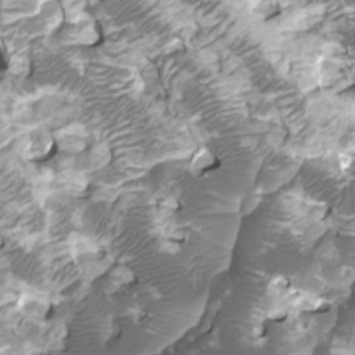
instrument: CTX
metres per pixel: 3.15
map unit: HNhu
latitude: 2.0444
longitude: -0.8002
